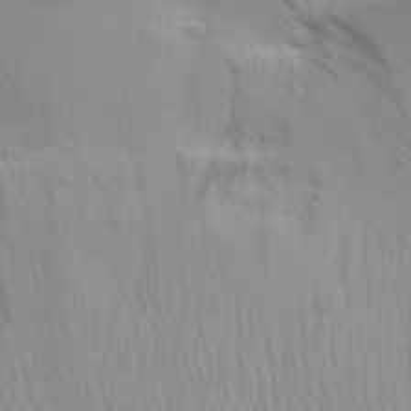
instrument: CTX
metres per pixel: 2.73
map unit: Aa
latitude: 30.6680
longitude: -134.7435
